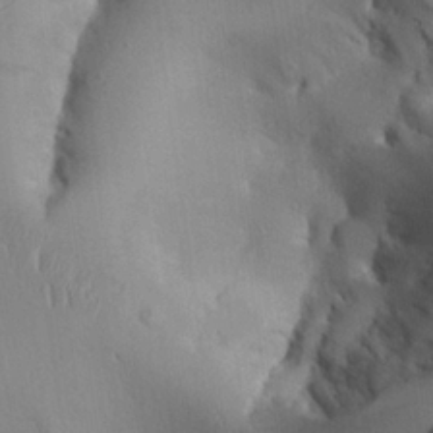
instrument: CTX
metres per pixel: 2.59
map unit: Aa
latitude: 25.1592
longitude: -129.2537
